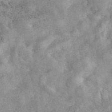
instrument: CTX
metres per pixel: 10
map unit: eAb
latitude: 45.7827
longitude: 127.8611
